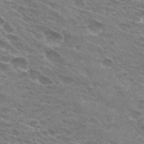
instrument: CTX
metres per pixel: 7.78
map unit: Hto
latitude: 31.0648
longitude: -44.3278
